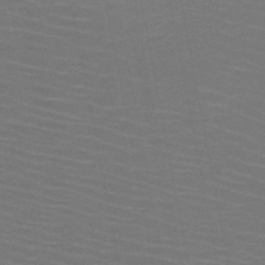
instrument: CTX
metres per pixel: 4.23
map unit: HNb
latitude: -47.7099
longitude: -45.2726
